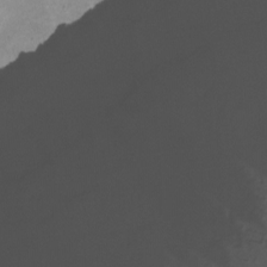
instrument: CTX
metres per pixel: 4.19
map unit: Nhu
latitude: -12.8219
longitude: -51.4048
